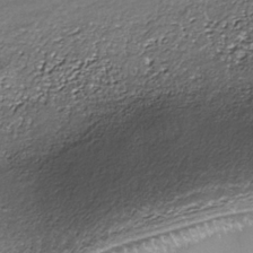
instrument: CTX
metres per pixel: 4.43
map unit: Nhe
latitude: -37.5588
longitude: -86.9702
